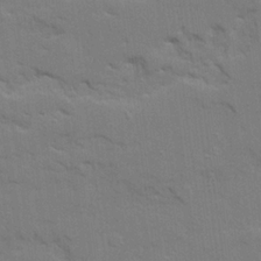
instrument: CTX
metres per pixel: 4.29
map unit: Ave
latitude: 22.7624
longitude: -130.3468
